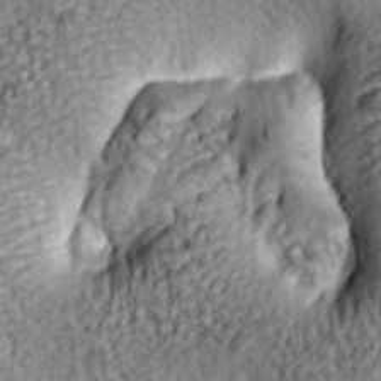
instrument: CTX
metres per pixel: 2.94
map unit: lAa
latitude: 5.8961
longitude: -114.8757
